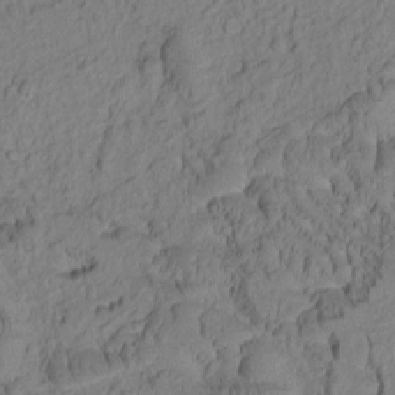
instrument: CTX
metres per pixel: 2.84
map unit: Htu
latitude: -2.5195
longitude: 172.1228
